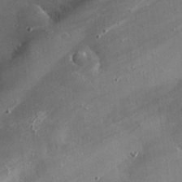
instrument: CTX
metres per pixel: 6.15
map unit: eHh
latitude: 24.2333
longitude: -90.8380
